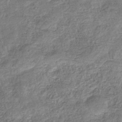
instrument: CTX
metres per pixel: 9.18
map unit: eHb
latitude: -37.1242
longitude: 80.6708
